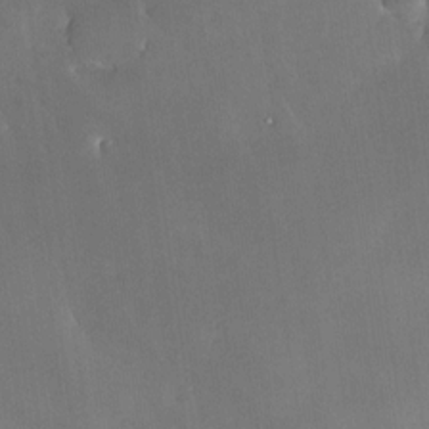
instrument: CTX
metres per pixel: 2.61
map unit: Nhe
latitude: -28.8030
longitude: -110.5735
